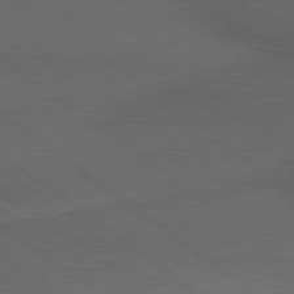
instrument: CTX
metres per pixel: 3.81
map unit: lApd
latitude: 79.6127
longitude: -176.4790
